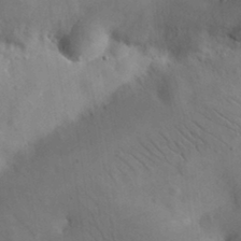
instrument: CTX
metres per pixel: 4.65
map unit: eHh
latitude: 25.2159
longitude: -67.4804
